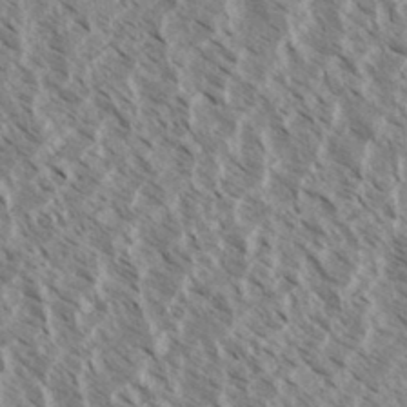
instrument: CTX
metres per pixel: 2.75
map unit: eHh
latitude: 34.2900
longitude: -140.2144
